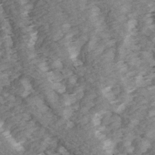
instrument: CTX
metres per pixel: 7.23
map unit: Ave
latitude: 14.9325
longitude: -104.1389
